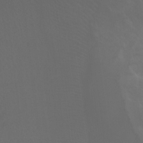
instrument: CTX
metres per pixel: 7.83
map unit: Ht
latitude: -7.9745
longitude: -38.9136
